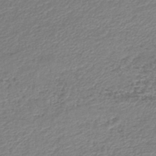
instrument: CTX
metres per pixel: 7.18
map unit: lHb
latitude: -44.7085
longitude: 59.4076
